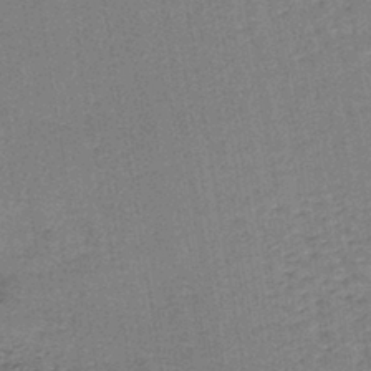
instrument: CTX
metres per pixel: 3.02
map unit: lHb
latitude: -40.2739
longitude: 62.8408
